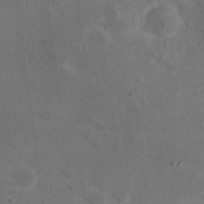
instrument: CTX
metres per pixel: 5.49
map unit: eHh
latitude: 24.6301
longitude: -67.3859
